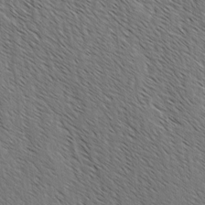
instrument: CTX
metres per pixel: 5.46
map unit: lAvf
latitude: -3.3509
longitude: -113.5749
